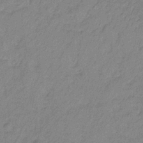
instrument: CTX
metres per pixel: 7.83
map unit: lHb
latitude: -32.1039
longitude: 66.7652
